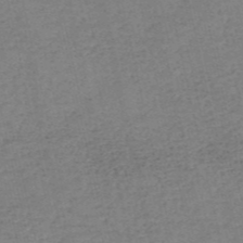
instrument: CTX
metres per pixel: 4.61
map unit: eHh
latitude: -54.4062
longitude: -89.6505
